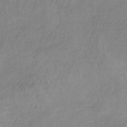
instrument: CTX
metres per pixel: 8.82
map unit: HNb
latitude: -35.4454
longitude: 55.9745
